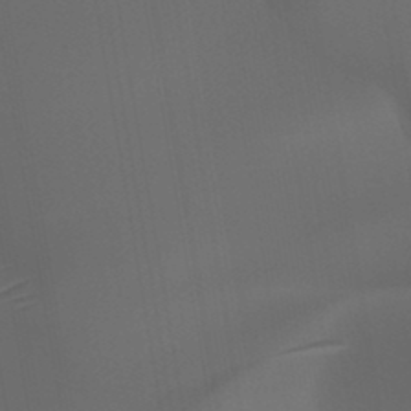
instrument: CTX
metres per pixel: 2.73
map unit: HNhu
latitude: -47.5021
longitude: 30.7652
